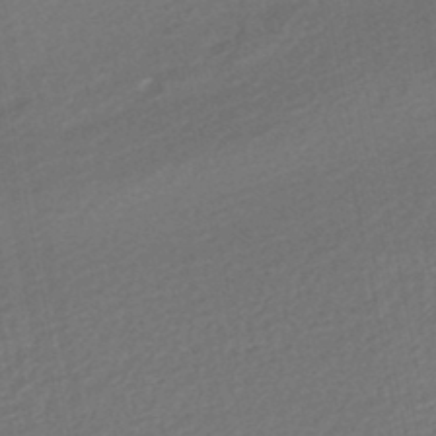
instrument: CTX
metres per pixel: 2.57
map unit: HNhu
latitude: -46.3495
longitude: 102.2362
